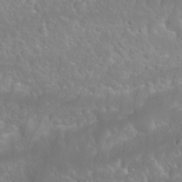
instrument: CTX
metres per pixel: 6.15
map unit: Nhu
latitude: 23.8205
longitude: -64.2334
